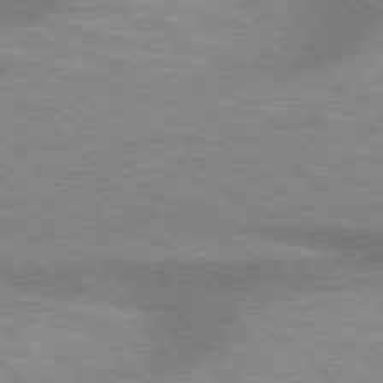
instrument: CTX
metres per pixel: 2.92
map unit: lApd
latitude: 75.8961
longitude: -59.3104
